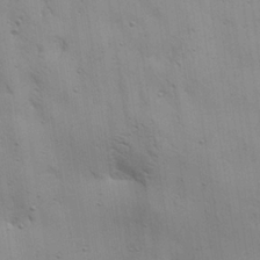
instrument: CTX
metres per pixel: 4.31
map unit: Aa
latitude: 22.3656
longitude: -142.1389
